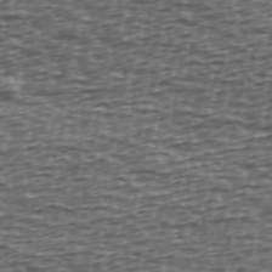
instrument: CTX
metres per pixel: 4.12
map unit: Ave
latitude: 39.9906
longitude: -112.9325
